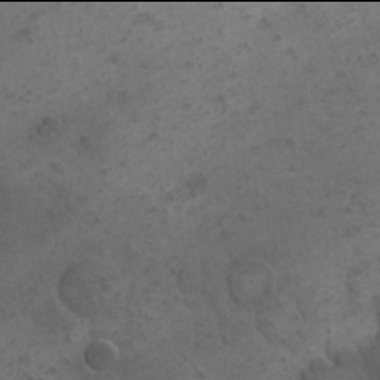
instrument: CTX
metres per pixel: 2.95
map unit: Nhu
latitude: 21.9906
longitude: -71.8205
